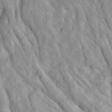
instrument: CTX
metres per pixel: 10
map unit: Ave
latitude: 23.3859
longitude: -133.8961
